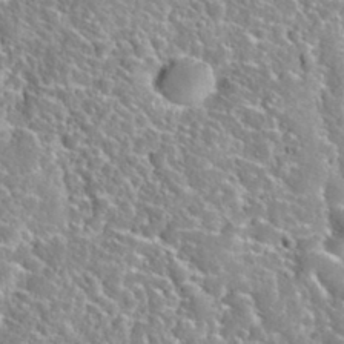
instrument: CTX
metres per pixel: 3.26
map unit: Nhu
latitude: 32.0822
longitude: -51.4804
